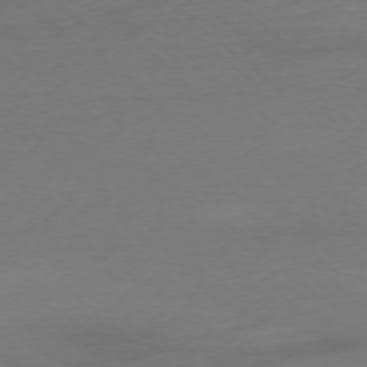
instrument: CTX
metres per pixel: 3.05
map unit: Ap
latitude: -78.0472
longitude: -69.6316
